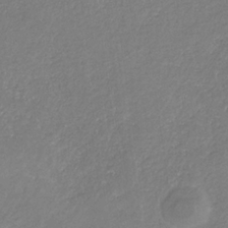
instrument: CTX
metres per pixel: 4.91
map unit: eHb
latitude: -30.7463
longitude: 66.9731
